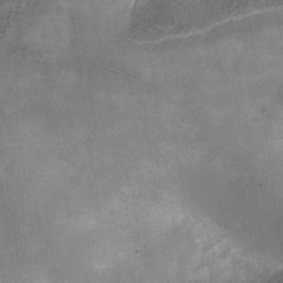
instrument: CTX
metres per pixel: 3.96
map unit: Hve
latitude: -31.5588
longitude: 93.9556
